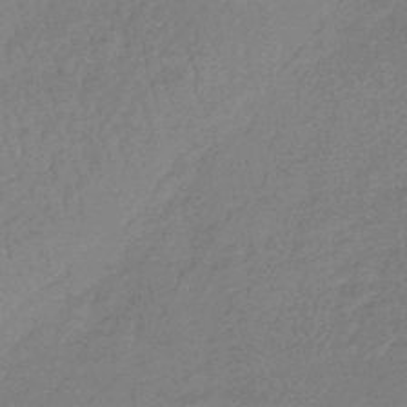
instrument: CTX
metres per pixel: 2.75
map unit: lHb
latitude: -35.8800
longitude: 69.1053
